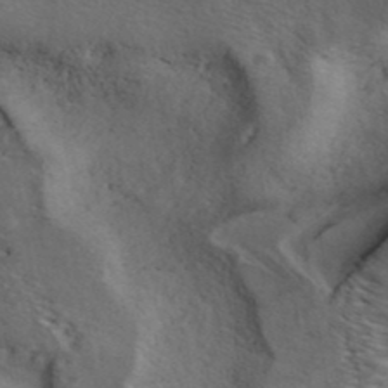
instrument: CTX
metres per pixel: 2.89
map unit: ANa
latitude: 40.4601
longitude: 17.7667
